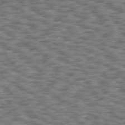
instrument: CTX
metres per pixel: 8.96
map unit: Hpe
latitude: 75.5182
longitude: -134.4979
